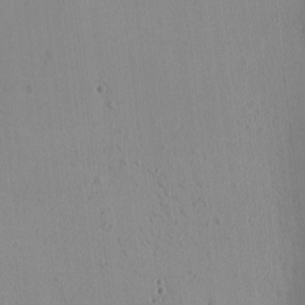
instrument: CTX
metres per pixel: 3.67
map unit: Ave
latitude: -9.3887
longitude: -122.0822
